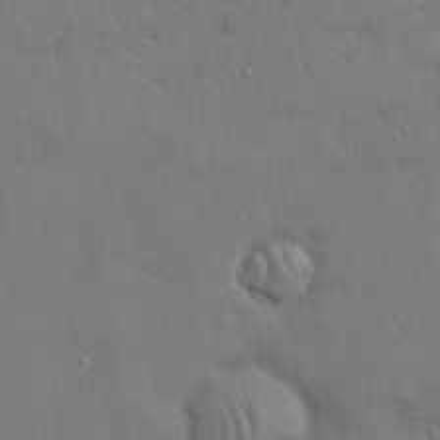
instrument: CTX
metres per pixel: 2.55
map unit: Nhu
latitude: 28.0444
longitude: -68.4979
